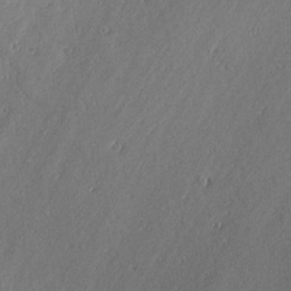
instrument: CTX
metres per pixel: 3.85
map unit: lAvf
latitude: -0.2551
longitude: -106.4979
